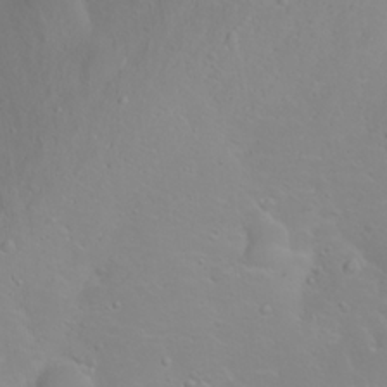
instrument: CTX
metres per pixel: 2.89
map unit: Nhu
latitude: 23.8772
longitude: -64.3467
